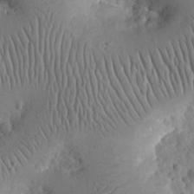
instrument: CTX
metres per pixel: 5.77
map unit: eHh
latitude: 24.4412
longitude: -66.8758
